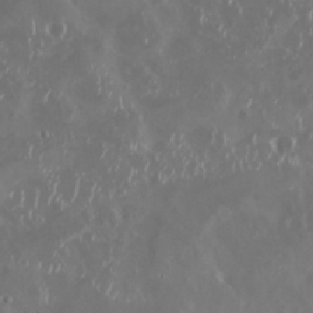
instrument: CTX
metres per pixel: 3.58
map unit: Nhu
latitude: 29.4048
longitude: -58.4979
